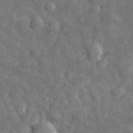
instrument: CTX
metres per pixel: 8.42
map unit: eHh
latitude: 32.9325
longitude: -69.6127
